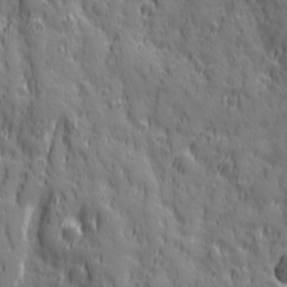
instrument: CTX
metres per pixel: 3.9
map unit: Ave
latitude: 19.9339
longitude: -132.8758
